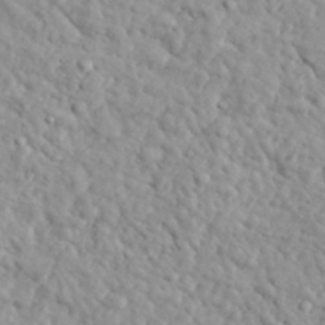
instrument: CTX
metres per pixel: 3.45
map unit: lHvf
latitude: 35.1970
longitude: -86.3089
